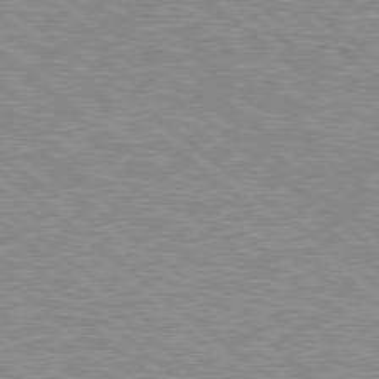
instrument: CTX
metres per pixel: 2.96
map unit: Hpe
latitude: 78.7058
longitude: -156.1010
